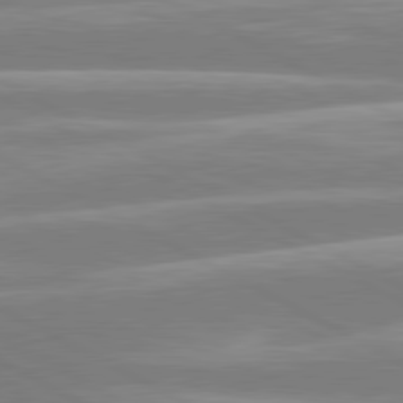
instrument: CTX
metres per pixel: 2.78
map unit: lApd
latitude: 80.6301
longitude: -134.2900
